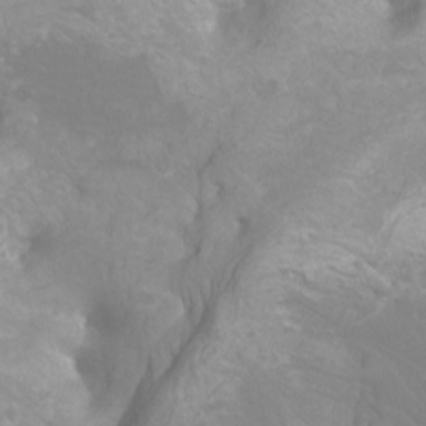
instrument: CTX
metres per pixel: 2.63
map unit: Htu
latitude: -12.8975
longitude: -70.8191
